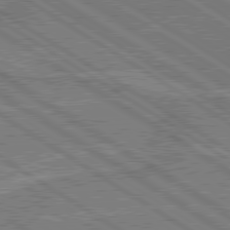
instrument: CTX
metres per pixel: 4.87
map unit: lApd
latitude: 79.7828
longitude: 169.5399
